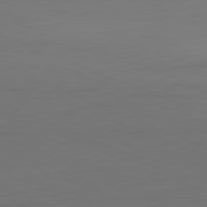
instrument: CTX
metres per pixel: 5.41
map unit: Hpe
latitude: -81.9556
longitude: 7.7855
